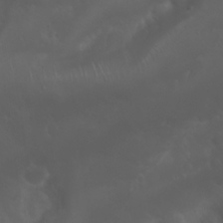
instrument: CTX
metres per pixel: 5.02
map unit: Nhu
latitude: 22.6301
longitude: -64.5168
